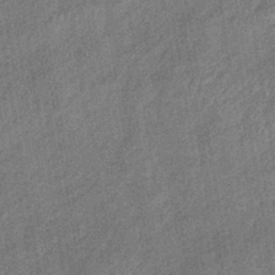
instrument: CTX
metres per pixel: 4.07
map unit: lHb
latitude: -38.8975
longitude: 74.2173
